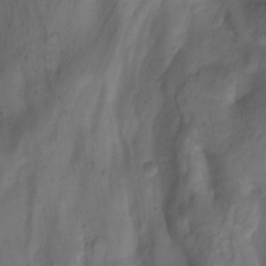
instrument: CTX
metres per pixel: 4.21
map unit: Hto
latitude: -7.2754
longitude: -50.6868
